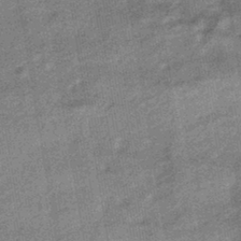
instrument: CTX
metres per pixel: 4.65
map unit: HNhu
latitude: -41.6344
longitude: 90.9920
